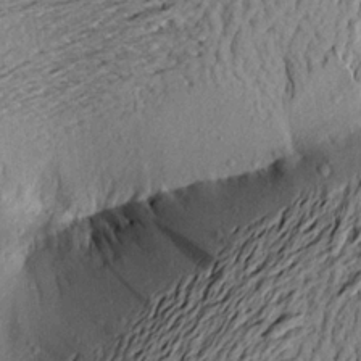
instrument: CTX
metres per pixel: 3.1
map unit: Aa
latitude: 20.4034
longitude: -149.0081
